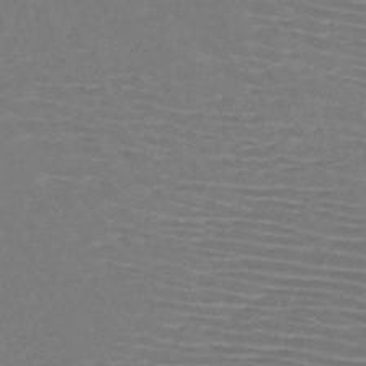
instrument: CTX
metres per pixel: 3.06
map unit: HNb
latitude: -46.9352
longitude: -42.2712
